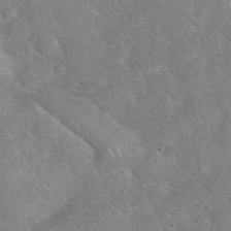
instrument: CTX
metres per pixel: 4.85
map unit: eHh
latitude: 37.1592
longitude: -64.1956
